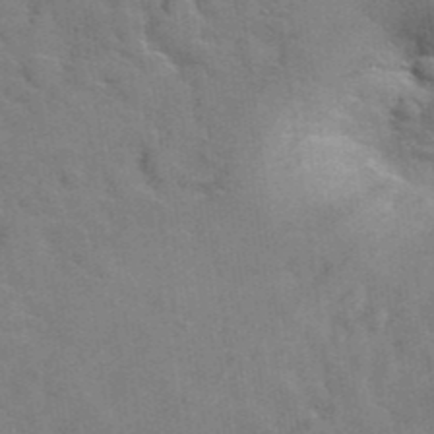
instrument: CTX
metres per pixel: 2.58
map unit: Hto
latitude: 38.7813
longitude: -43.6694
